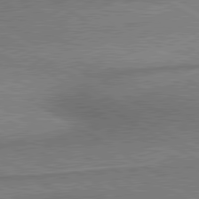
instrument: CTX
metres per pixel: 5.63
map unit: lApd
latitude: 80.4790
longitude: 164.7275
